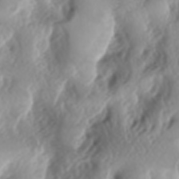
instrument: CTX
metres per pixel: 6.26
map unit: lAa
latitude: -6.1228
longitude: -124.1389
